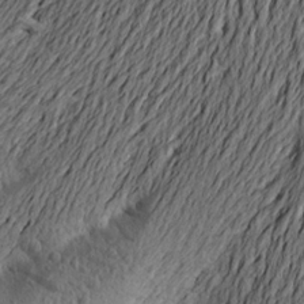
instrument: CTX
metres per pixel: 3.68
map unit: Aa
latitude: 21.2726
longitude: -149.2726
